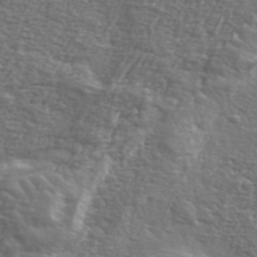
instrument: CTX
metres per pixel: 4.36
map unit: eHh
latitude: 36.9703
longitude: -82.3278
